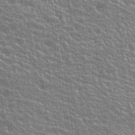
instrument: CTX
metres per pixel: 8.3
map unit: Hto
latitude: 22.9892
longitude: -40.6679
